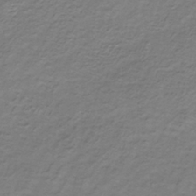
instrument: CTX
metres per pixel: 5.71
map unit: HNb
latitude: -32.8975
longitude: 57.9367
